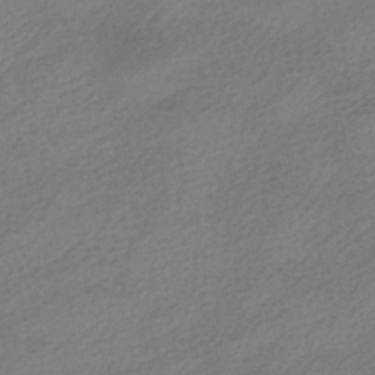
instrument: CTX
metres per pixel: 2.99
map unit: HNhu
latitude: -40.6140
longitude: 95.6533
